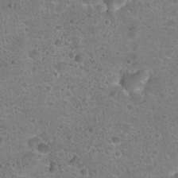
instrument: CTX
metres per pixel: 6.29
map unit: Hto
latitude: 22.8380
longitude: -49.5371
